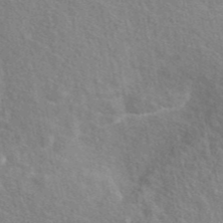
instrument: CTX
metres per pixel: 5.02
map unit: eAb
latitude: 45.2348
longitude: 113.4266
